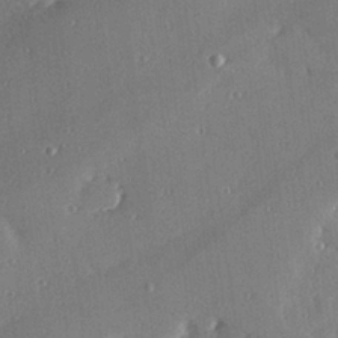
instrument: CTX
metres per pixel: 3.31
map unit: Hve
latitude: 28.2144
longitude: -91.2537
